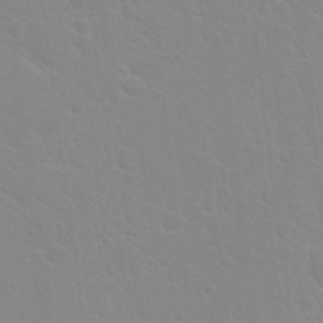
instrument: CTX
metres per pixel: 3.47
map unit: Hto
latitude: 20.4223
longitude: -33.1970
